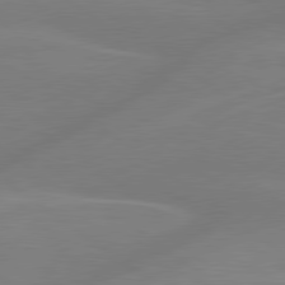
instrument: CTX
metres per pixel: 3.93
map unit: lApd
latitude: 79.5182
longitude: -148.6491
